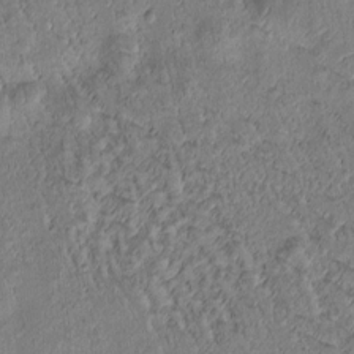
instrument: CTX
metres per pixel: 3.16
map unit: Htu
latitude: -0.7653
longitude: 172.1417
